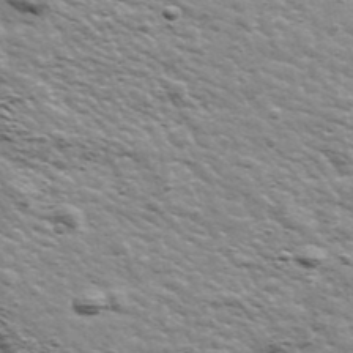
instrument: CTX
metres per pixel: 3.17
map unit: Ave
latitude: 41.4804
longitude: -109.0458
